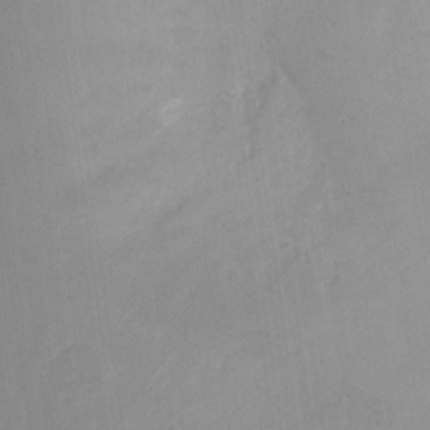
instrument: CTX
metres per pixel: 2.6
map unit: Ht
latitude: 1.3103
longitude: -34.0633
